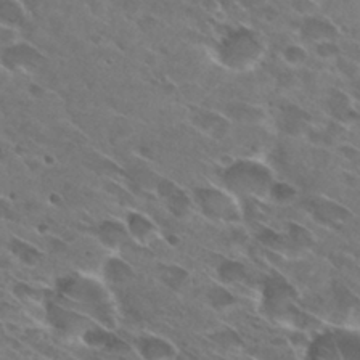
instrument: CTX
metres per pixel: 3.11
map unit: Hto
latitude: 29.2537
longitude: -43.8206
